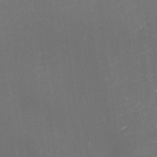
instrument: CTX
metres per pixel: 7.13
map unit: eHh
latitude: -1.7100
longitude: -80.4601
